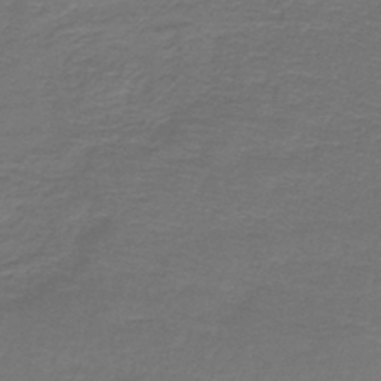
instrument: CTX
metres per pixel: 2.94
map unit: lHb
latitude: -43.5210
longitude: 56.9730
